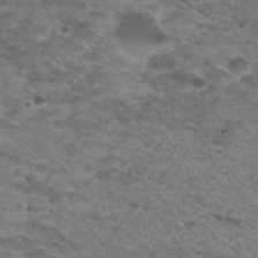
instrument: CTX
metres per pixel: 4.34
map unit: Hto
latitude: 30.7436
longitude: -48.1200
